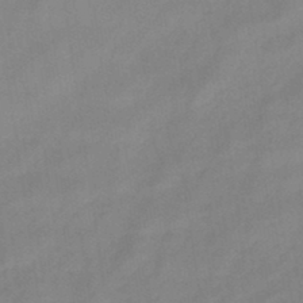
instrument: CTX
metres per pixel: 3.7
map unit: lHb
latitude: -45.0109
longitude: 66.9919
